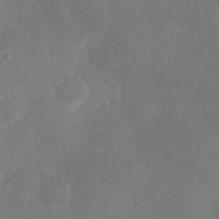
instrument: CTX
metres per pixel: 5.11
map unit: Hve
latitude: 25.4615
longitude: 150.7841
